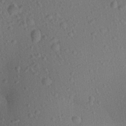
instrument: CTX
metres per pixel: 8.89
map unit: Aa
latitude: 22.5546
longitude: -139.4615
